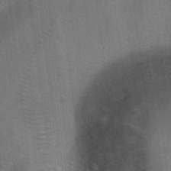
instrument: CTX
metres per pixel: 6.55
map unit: Hto
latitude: 9.4615
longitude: -35.4426
